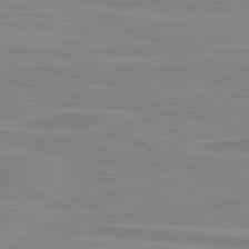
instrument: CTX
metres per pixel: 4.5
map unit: lApd
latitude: 80.9703
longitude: 170.8408
